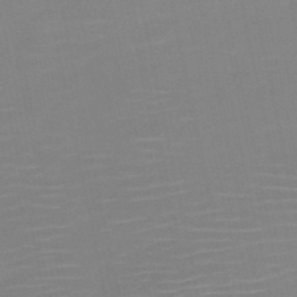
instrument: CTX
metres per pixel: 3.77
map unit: HNb
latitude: -51.1620
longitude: -47.4049
